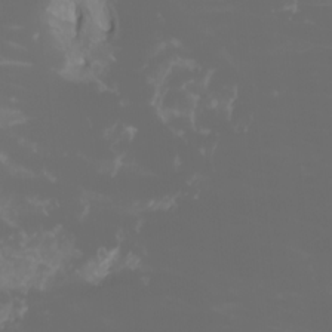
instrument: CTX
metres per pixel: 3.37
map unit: Htu
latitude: -0.7086
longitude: -77.8016
